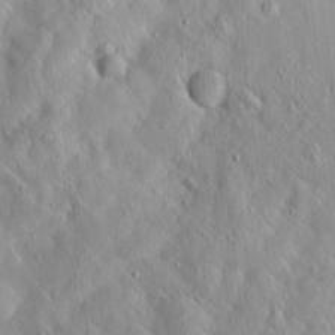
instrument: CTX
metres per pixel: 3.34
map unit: lAvf
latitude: 9.2348
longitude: 168.9730
